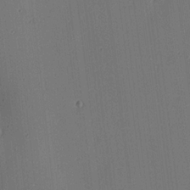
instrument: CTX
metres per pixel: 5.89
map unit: lAa
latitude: 5.1025
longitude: -112.3467
